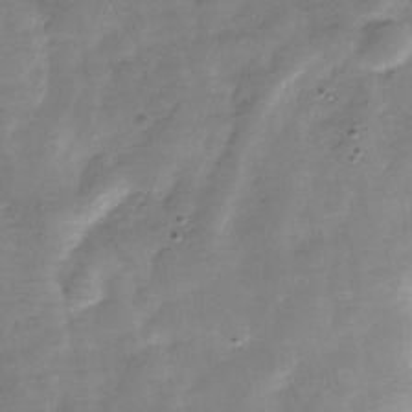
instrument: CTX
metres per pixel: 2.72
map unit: Hve
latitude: -31.1998
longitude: 92.5763
